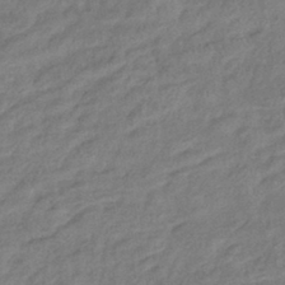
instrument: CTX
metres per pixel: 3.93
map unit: eHb
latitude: -41.2376
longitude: 80.7086
